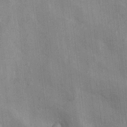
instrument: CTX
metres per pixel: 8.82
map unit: Nhu
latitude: 9.7072
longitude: -24.7813
